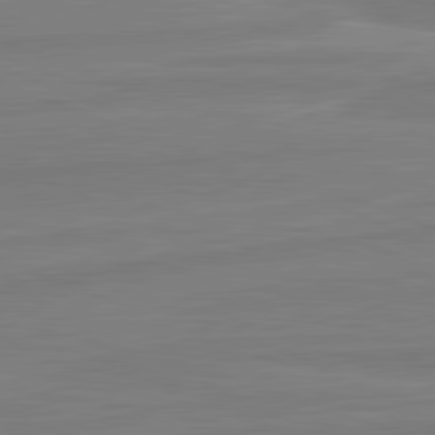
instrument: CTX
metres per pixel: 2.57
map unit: lApd
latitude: 81.8583
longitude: -175.4804
